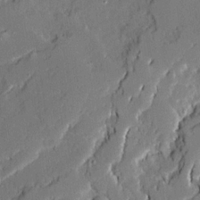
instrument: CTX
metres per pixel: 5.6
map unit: Ave
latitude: 20.3656
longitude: -128.6301
